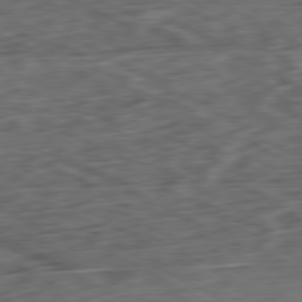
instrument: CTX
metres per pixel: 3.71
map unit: Ap
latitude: -80.6897
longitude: -73.8017
